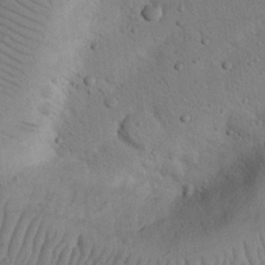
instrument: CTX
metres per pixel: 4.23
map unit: Nhu
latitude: 22.3656
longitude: -75.2537
